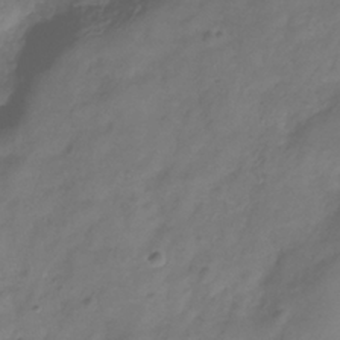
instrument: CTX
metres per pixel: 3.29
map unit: Hve
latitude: -32.7464
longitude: 91.8045
